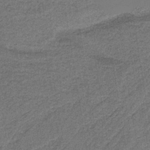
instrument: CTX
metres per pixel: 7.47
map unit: HNb
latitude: -37.6155
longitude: 54.6897
